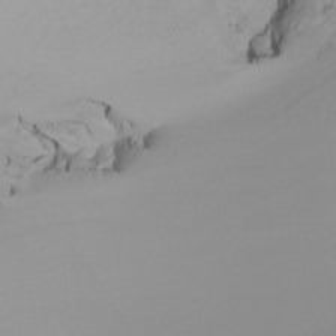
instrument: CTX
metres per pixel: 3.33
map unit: Nhu
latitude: -6.6518
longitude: -95.8961
